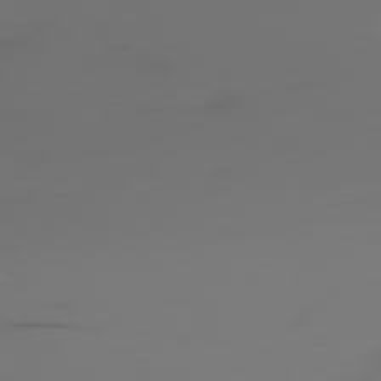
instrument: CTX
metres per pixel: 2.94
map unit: Ap
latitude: -77.8044
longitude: -63.6316
